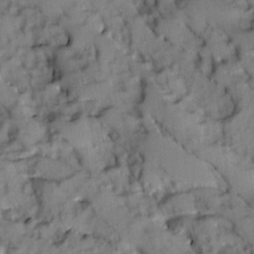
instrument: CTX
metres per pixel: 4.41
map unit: Ave
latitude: 8.8380
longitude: -103.1403
